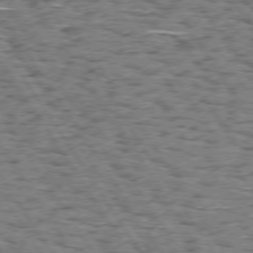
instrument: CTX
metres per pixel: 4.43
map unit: Hpe
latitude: 73.9906
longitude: -133.8583
